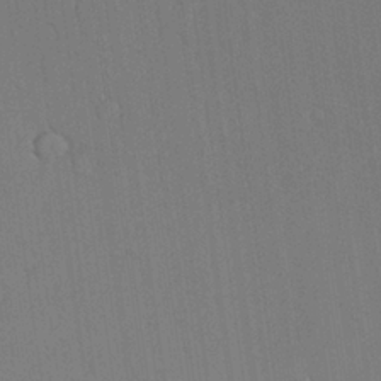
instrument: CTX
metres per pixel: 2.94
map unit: Aa
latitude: 26.0255
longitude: -137.8773
